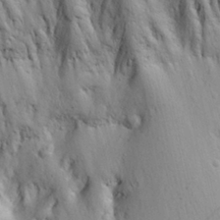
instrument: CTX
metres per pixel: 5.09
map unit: Ave
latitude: 23.1592
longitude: -134.6112
